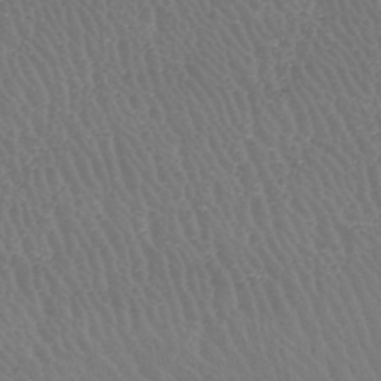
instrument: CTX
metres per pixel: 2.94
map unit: HNhu
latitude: -47.0297
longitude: 30.2550
